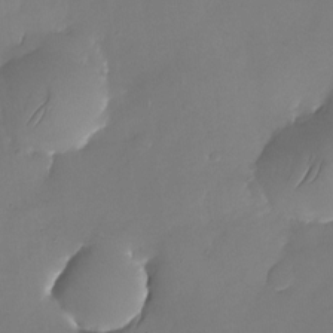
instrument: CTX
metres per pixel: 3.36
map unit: Nhu
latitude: -25.1998
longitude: -69.6505
